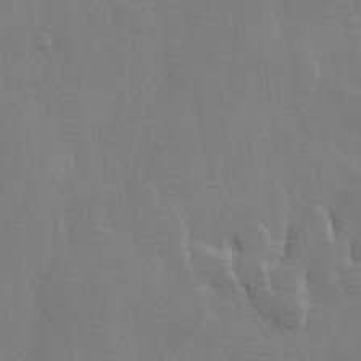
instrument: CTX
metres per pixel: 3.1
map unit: lHvf
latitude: 22.7435
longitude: 145.7100
